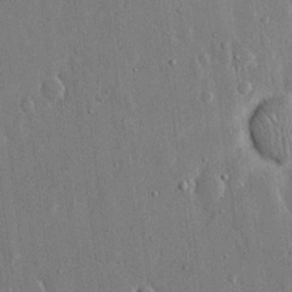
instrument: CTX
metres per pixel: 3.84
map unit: eHh
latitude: 15.0081
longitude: -68.7057
